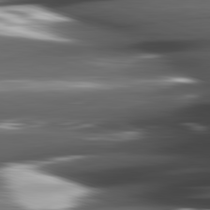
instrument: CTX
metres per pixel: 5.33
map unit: lApd
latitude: 82.3089
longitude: -144.6112
